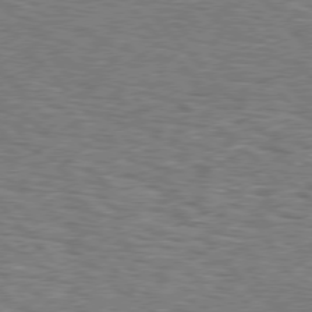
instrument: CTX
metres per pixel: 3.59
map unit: Hpe
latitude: 76.6301
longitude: -160.6679
